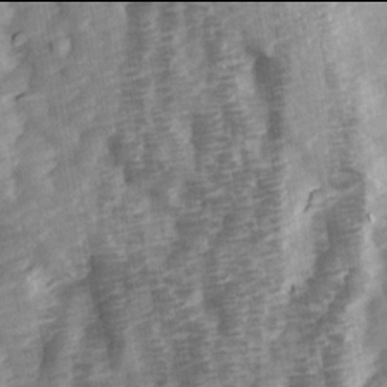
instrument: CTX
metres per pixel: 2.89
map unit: Ave
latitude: 13.9906
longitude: -104.2334
